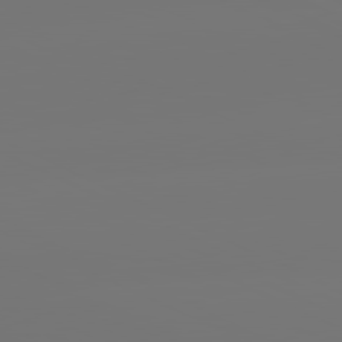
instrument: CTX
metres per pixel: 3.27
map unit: lApd
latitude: 81.4804
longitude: -148.3656
